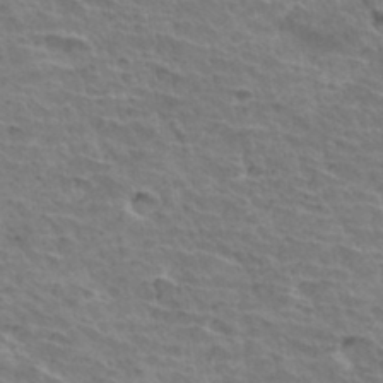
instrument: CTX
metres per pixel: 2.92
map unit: Hto
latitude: 34.3845
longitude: -43.2537
